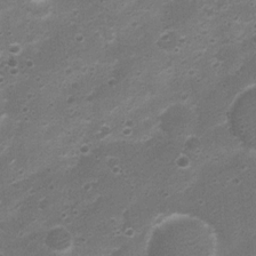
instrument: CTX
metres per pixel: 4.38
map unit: Nhu
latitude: 4.4790
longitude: -26.1767
